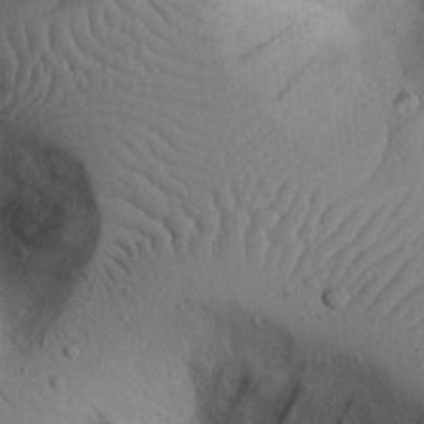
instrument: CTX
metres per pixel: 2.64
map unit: Nhu
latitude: 22.4223
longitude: -75.1781
